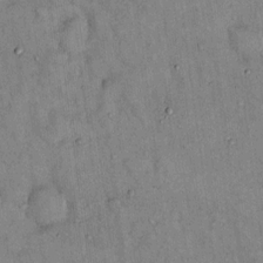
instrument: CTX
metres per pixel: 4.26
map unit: Hto
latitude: 13.6127
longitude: -59.1970
